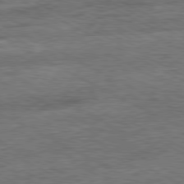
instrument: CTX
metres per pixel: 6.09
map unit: Ap
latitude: -81.0487
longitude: -76.5545
